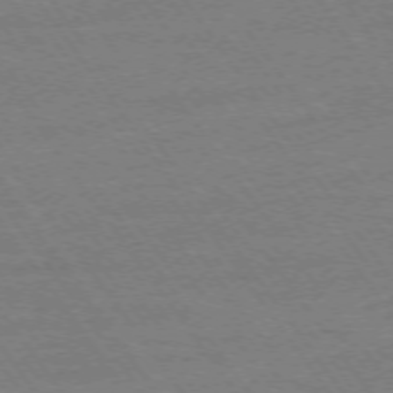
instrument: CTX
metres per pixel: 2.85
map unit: Ap
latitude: -74.6330
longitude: -82.9891
